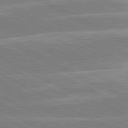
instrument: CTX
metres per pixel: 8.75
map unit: lApd
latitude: 80.8569
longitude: -124.4601
